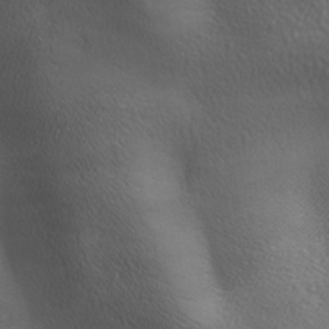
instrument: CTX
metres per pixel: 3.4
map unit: lAa
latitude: -6.5007
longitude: -121.8773
